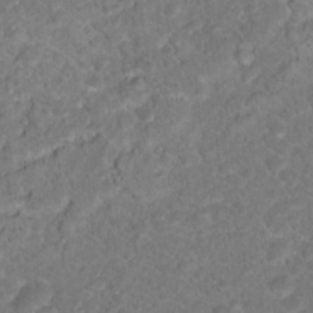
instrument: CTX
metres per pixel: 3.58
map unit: Hto
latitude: 18.4601
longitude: -37.4427
